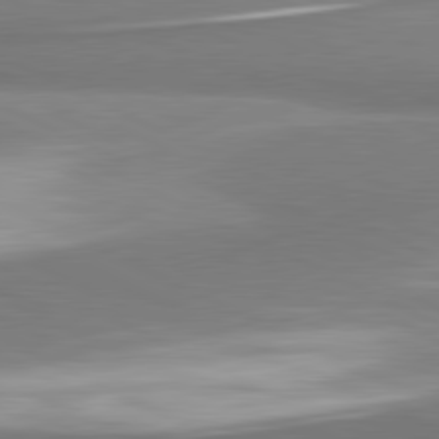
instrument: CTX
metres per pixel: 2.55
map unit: lApd
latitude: 81.2537
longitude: 167.2376
